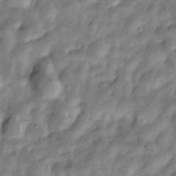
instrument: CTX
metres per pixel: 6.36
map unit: Nve
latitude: -24.8786
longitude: 106.9731
